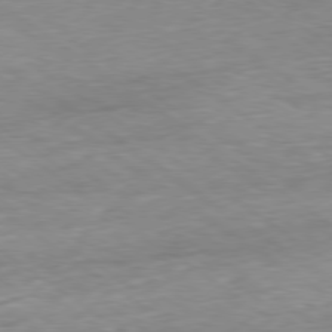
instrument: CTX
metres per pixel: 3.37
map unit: Ap
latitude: -79.6155
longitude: -91.8016
